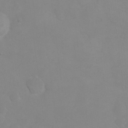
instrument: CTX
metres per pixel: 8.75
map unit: Ht
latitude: 1.2537
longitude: -35.4804
